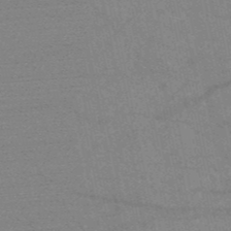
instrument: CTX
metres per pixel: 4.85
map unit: HNb
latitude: -52.0850
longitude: -43.2348
